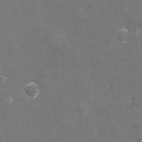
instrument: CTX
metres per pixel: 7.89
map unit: eHh
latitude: -3.5210
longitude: -75.2915
